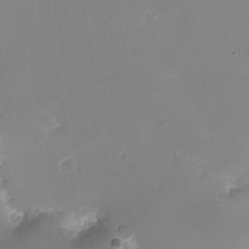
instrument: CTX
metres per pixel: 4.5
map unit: eHh
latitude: -5.6155
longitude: -78.3656
